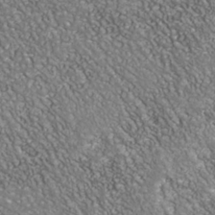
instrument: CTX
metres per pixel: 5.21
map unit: Nhu
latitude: -38.0850
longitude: -80.3089
